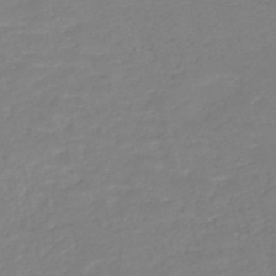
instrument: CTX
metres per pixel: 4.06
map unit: HNb
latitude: -49.5588
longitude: -44.2522
